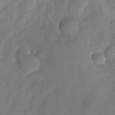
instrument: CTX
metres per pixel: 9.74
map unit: Nhu
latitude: -27.4265
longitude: -57.6693
